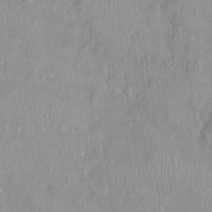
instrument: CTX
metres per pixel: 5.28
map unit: Nhu
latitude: 0.4412
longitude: -15.1215
